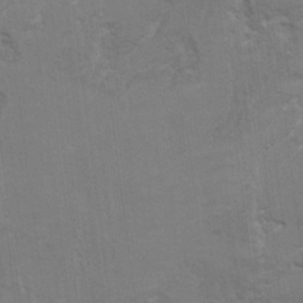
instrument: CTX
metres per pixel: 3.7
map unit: Hto
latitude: 9.1592
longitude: -35.7449
